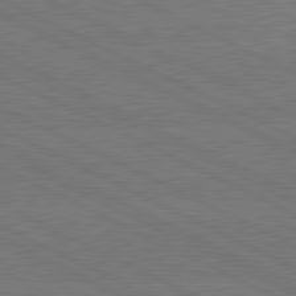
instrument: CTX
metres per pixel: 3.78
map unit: lApd
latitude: 81.0647
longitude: -127.9906
